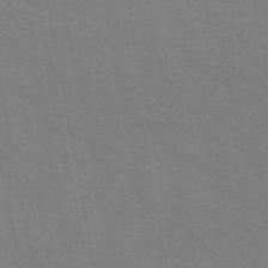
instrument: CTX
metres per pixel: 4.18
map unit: ANa
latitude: 48.1389
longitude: -76.4223
